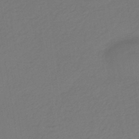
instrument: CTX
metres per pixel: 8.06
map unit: HNhu
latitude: -43.1053
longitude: 97.6155
